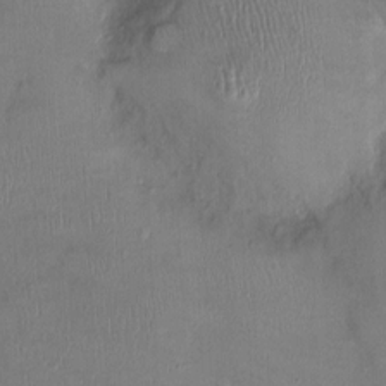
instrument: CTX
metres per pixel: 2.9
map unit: Ht
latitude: -2.5573
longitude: -15.1026
